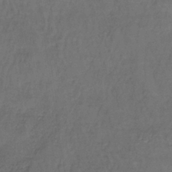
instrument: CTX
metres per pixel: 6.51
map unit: lHb
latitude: -38.3118
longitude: 61.5966
